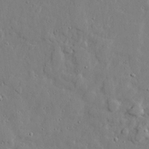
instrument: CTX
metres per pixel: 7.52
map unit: lAvf
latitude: 24.3845
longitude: -110.3090
